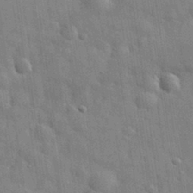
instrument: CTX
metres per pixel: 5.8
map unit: eHh
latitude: 29.6883
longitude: -75.1025
